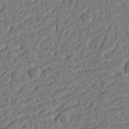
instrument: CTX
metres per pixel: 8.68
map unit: Ht
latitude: 9.7072
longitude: -76.2333
